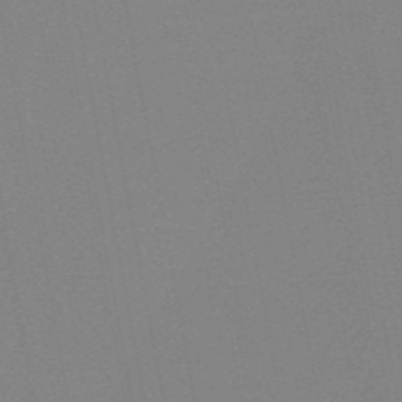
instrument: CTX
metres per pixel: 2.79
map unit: HNb
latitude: -54.3684
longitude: -39.4048
